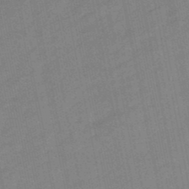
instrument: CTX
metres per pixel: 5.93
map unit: lHb
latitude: -48.6330
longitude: 80.3684
